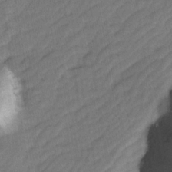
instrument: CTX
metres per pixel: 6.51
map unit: Ave
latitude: -0.7841
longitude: -113.7072
